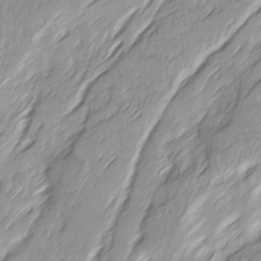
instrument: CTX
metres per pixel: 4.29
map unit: Ave
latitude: 15.2348
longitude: -136.2334
